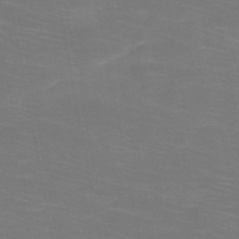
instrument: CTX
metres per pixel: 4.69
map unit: HNb
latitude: -49.9556
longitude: -50.3845
